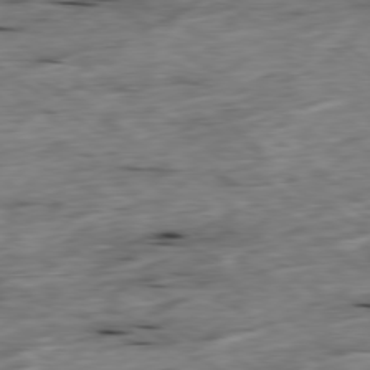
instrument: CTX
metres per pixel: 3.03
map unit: Ap
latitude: -79.5021
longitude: -90.0255
